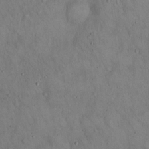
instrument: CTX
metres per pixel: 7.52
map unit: Hto
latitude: 15.3104
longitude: -60.4034
